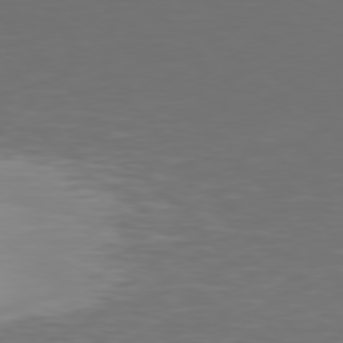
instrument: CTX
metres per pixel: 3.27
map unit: Hpe
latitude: 76.7057
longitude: -169.8584
